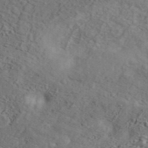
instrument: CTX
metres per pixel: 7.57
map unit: ANa
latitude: 43.1214
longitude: 48.8030
